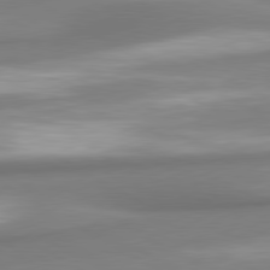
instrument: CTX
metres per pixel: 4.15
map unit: lApd
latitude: 80.2333
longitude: 178.4062
